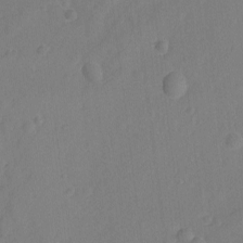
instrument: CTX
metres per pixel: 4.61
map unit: lAvf
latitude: -8.2739
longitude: -119.7449
